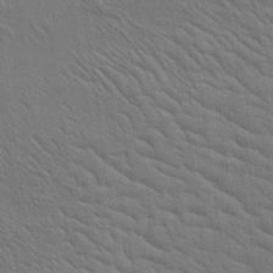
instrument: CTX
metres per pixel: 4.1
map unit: Aa
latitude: 21.0837
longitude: -140.6490
